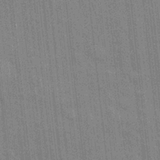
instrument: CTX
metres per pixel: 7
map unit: eHh
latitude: 5.3859
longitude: -74.3089
